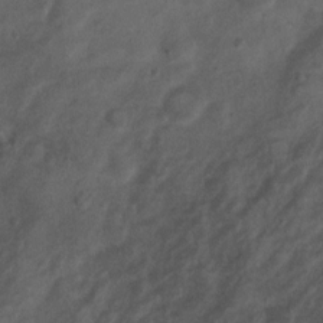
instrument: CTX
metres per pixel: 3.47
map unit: Nhu
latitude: 6.3845
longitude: -23.0647
